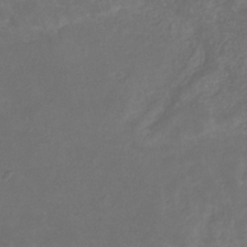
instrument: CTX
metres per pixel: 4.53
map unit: eHb
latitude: -32.9542
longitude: 72.0850
